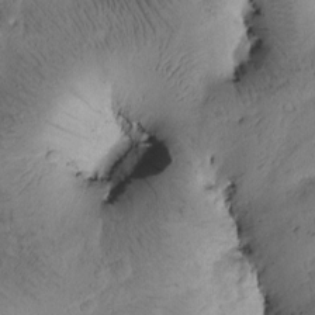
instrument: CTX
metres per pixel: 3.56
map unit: Htu
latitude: -3.4454
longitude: 171.3132
